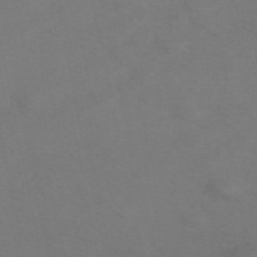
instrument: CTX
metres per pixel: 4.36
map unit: ANa
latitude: 51.9906
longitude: -71.6127
